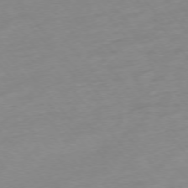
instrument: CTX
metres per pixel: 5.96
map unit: Hpe
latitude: -76.0283
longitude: -15.1215
